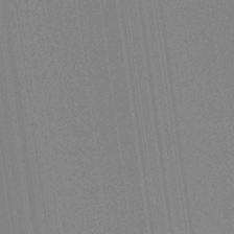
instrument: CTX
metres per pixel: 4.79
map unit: eHb
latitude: -30.5007
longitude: 63.2376
